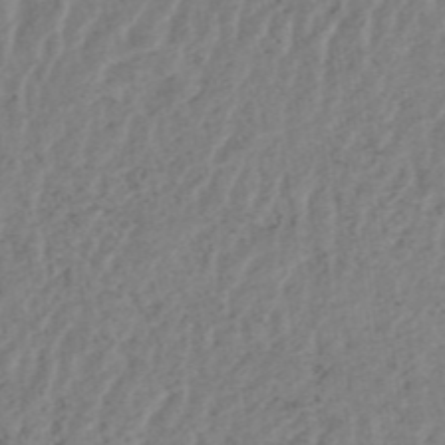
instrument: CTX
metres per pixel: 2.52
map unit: HNhu
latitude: -48.2362
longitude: 31.0108
